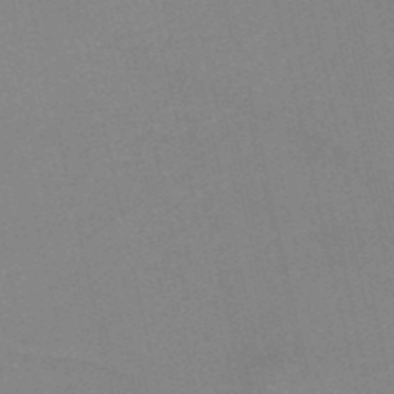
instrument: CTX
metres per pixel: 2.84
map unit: HNb
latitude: -51.7478
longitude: -50.4979
